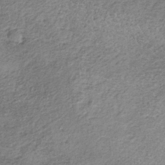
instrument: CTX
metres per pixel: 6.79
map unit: lHb
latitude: -36.4440
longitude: 68.1416
